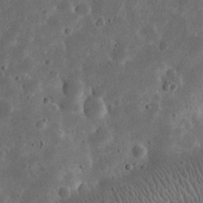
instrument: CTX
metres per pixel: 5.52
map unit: eHh
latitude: 22.1200
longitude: -66.7246
